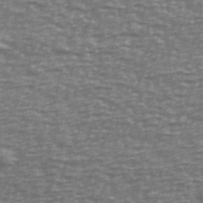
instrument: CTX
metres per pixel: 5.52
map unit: Ave
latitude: 40.3845
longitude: -113.3670
